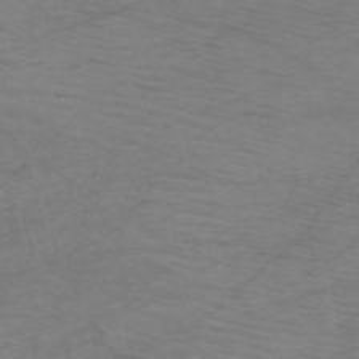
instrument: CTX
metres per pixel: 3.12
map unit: HNb
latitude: -53.8989
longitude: -45.7072
